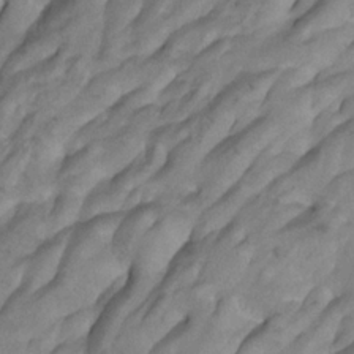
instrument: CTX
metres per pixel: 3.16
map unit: Nhu
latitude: -8.6518
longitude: -65.2726
